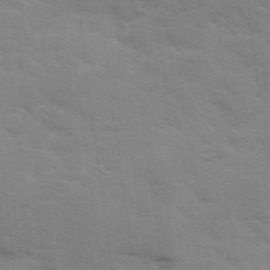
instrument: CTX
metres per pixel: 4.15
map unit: Ave
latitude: 11.5560
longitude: -102.3656
